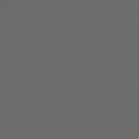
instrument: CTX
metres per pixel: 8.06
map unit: Ap
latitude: -79.8422
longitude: -73.6505
